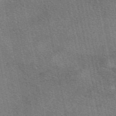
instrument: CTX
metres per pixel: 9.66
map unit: eAb
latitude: 48.8191
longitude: 116.2739
